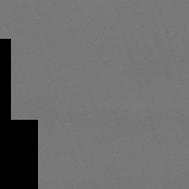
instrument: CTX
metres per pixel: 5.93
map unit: eHh
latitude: -63.8611
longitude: 52.0661
